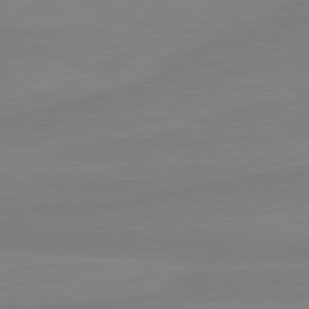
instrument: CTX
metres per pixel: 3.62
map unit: lApd
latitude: 81.3104
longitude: -178.4412
